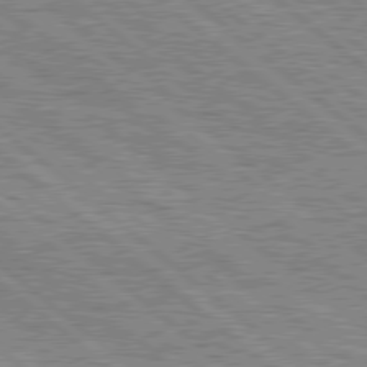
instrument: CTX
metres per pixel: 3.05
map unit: Hpe
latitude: 78.3845
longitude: -120.2523
